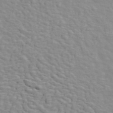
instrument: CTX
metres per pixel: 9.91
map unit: ANa
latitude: 47.4427
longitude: -82.9135
